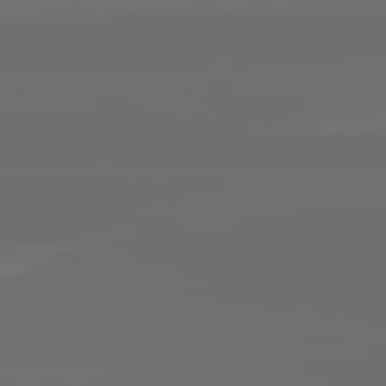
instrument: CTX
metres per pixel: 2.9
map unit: lApd
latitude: 82.2711
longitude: -165.7639
